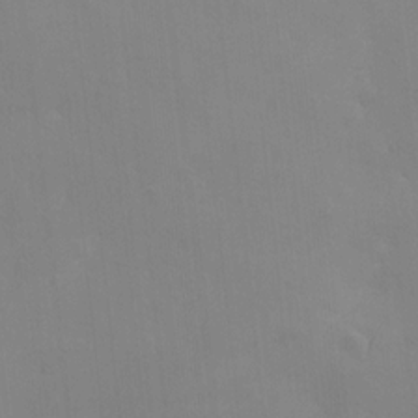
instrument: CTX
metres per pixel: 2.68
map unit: Nhe
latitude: -1.9179
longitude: -58.8380
